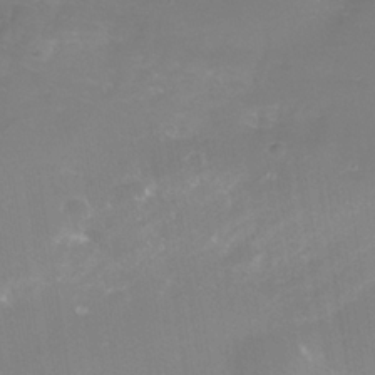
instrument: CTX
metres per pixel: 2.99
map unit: Nhe
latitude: -37.6532
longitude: -112.4412
